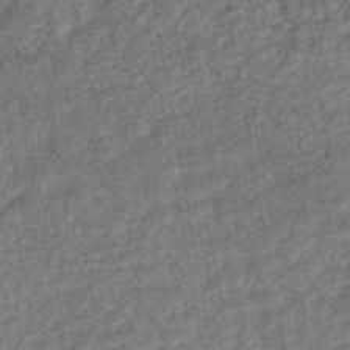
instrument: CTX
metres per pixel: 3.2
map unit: HNhu
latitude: -45.0675
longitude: 97.5777
